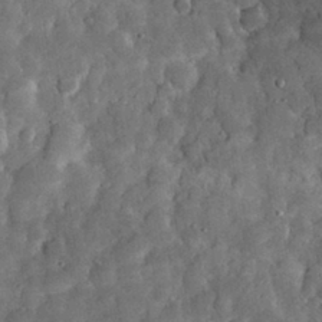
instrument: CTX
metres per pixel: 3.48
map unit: eHh
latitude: 31.3482
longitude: -69.4427
